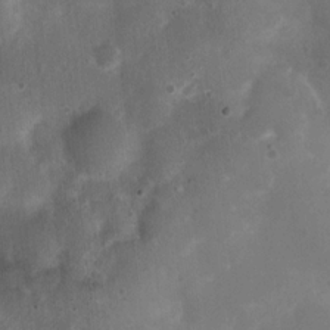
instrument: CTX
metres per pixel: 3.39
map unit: Nhu
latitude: 6.4412
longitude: -18.2144
